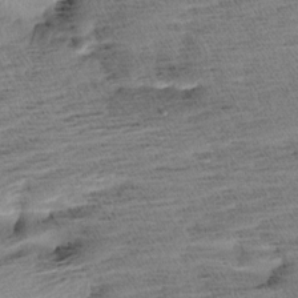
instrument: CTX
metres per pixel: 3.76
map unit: Aa
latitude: 6.8380
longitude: -137.1026
